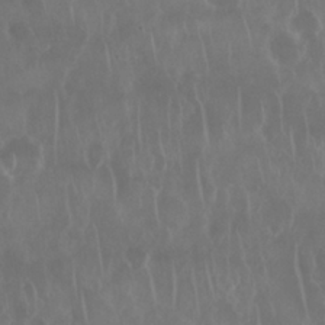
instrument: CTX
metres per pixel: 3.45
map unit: Nhu
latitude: 29.0647
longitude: -63.8962
